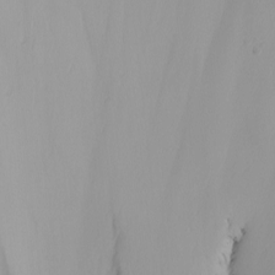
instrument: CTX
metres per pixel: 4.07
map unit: Nhu
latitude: -5.2376
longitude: -94.8002
